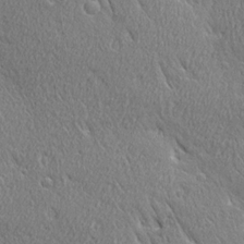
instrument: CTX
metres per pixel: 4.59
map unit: Ave
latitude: 21.6127
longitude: -136.3090
